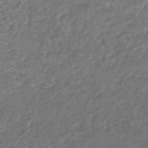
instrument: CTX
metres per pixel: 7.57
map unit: lHb
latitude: -43.5777
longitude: 70.3117
